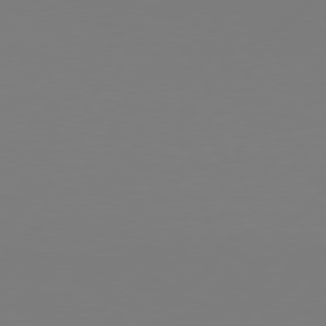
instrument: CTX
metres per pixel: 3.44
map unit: Hpe
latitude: 76.8758
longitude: -130.8758
